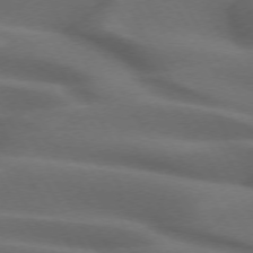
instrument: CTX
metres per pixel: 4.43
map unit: lApd
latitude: 72.3846
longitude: -51.5749
